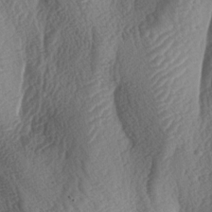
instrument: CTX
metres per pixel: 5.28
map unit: lAa
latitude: -3.5021
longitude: -128.1578
